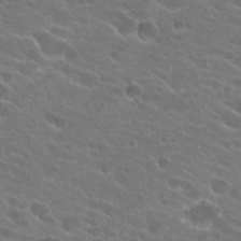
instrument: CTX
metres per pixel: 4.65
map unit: Hto
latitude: 24.6490
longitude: -38.1389
